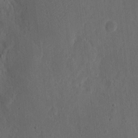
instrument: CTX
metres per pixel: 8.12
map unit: eHh
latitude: 7.4615
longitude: -73.1593
